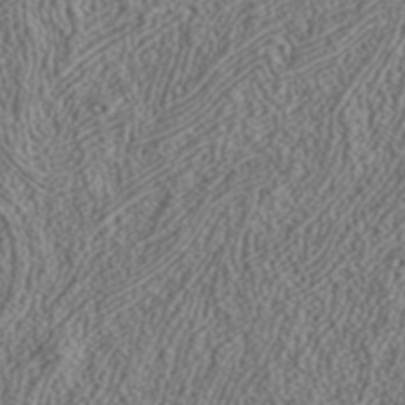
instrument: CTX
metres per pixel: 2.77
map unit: ANa
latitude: 37.8961
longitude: 19.9178
